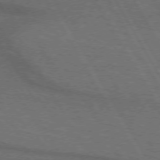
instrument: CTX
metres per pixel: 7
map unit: lApd
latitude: 72.9514
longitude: -73.3293
